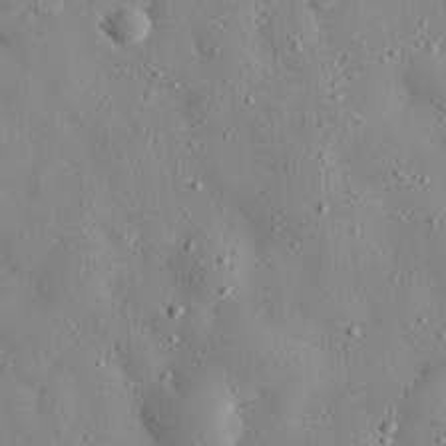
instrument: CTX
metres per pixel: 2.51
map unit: eHh
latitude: 28.2711
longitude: -77.6882
